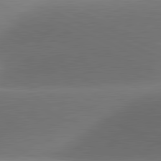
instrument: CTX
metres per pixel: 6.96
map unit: lApd
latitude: 81.1592
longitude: 130.3684
